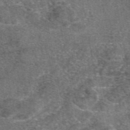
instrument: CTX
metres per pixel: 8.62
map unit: eAb
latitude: 47.8773
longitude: 107.0676
